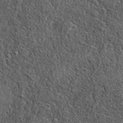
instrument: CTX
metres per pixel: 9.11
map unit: eAb
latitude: 37.0080
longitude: 107.4832
